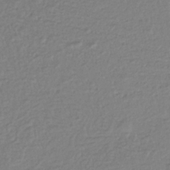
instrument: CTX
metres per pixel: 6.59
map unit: lHb
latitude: -34.2928
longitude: 64.1039
